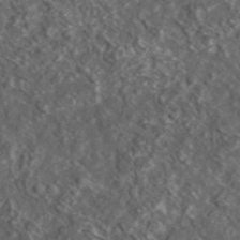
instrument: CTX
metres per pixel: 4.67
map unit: lHvf
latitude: 36.7813
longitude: -87.6883
